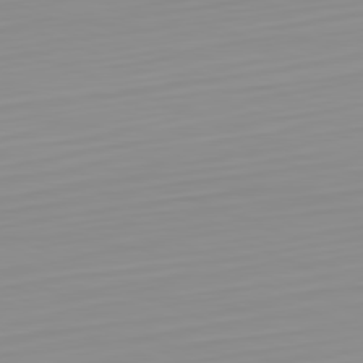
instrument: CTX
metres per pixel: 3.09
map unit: Hpe
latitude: -82.4818
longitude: 16.5574
